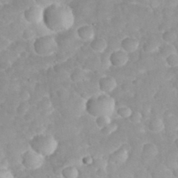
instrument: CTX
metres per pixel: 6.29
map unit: eHh
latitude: 32.4223
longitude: -63.1970
